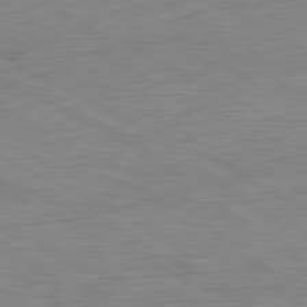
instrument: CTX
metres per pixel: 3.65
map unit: Ap
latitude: -81.4455
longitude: -78.3279
